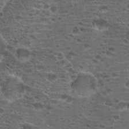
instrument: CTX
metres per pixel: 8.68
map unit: Hto
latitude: 18.9136
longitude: -41.9717
